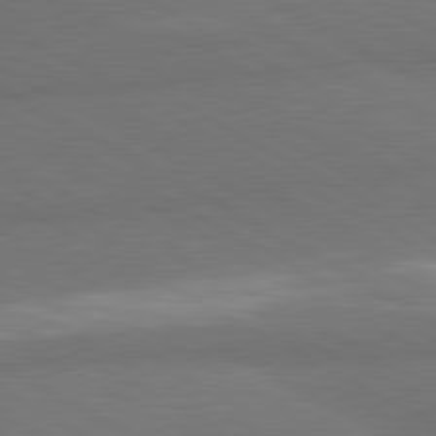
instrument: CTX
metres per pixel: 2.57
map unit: lApd
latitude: 80.7246
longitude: -179.6883
